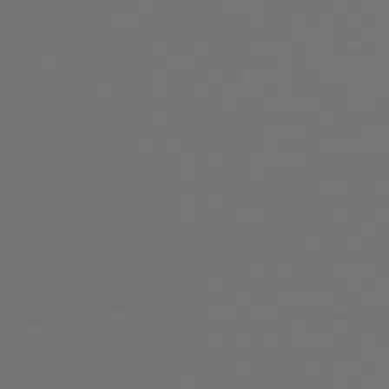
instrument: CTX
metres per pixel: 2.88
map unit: HNb
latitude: -47.6722
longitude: -44.1766
